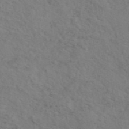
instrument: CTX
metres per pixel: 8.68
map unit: eAb
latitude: 44.9136
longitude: 113.0298
